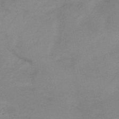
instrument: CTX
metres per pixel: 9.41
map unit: HNb
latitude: -46.0283
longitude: -40.8191
